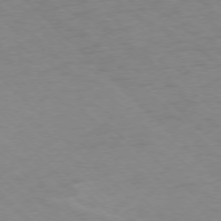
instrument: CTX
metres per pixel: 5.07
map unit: Ap
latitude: -76.1417
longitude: -77.9717
